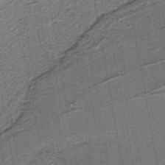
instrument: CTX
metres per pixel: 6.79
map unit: lHb
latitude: -39.8611
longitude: 52.9163
